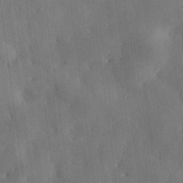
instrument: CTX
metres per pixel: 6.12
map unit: eHh
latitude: 30.2145
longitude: -77.1025
